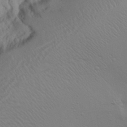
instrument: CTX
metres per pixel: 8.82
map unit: Aa
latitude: 29.9150
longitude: -134.3845
